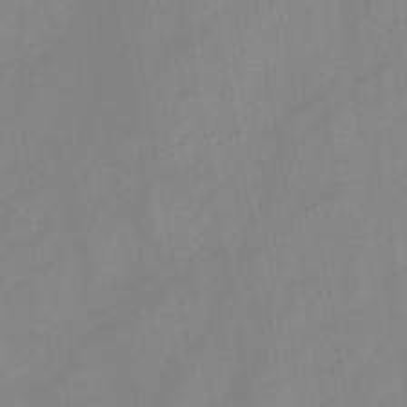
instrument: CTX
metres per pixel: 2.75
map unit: HNb
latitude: -45.8611
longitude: -38.5924
